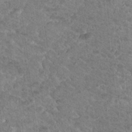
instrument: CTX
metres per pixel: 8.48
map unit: Nhu
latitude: 18.0255
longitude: -31.4049
